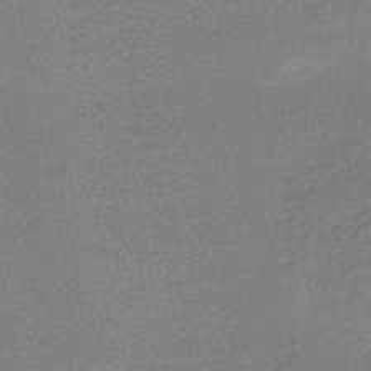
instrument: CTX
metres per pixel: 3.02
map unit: HNhu
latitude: -43.1431
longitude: 99.4076
